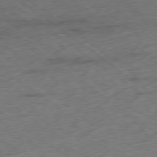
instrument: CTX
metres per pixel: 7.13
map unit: Ap
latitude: -79.0108
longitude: -49.7261
